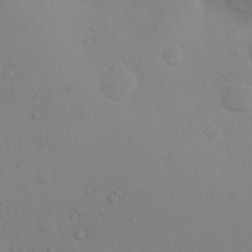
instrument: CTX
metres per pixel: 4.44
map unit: Nhu
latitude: 13.7072
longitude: -28.0444
